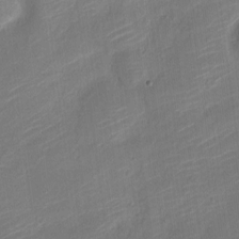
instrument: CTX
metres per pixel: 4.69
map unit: Nve
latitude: -19.3888
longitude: 107.5399
